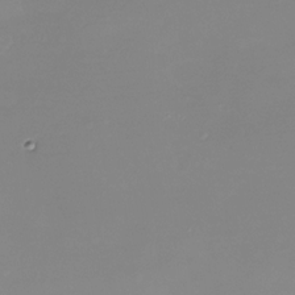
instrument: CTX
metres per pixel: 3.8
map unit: Nhe
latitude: -32.2362
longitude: -117.9717
